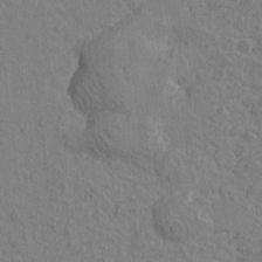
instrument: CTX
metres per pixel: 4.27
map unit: Htu
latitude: -2.8596
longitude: -175.4804
